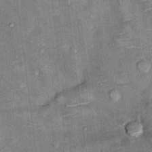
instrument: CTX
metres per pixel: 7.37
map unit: Hto
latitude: 10.6113
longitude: -36.4979
